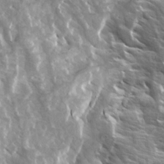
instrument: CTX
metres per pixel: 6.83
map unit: Ave
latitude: 15.1215
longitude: -132.1956
